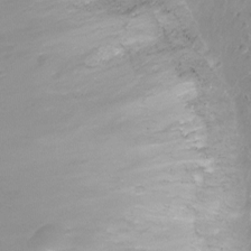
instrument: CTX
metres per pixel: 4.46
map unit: Ht
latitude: -8.3306
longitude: -20.3468
